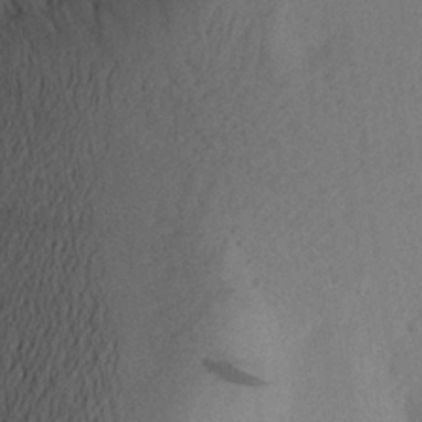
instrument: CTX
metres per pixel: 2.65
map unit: Aa
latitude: 22.7813
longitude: -144.9702
